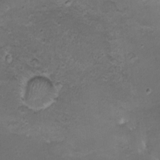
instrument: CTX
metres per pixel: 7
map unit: HNhu
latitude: 5.1970
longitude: 2.6329
